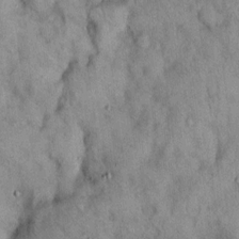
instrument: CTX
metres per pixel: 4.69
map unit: Hto
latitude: 14.6302
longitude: -61.0458
